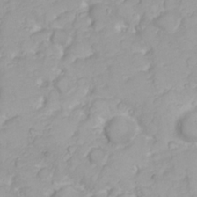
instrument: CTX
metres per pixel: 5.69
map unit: Nhu
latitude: 23.2159
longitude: -60.1578
